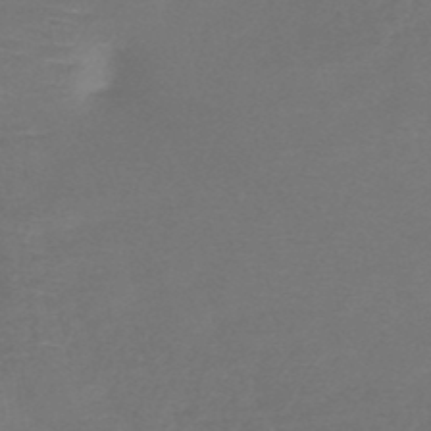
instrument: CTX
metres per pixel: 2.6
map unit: HNb
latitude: -48.4062
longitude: -41.8772
